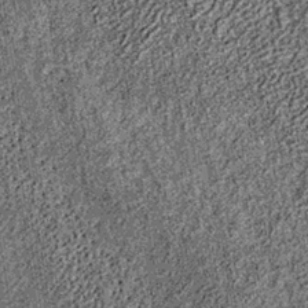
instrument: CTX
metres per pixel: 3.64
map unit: lHb
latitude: -36.2361
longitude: 67.2943
